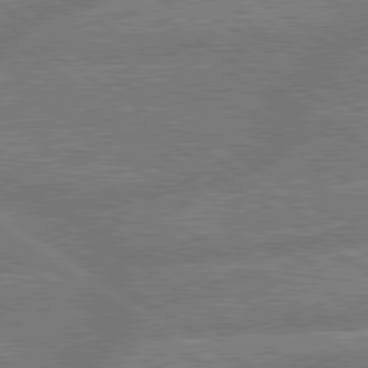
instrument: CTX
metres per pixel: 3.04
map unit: lApd
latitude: 79.6316
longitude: -161.5371
